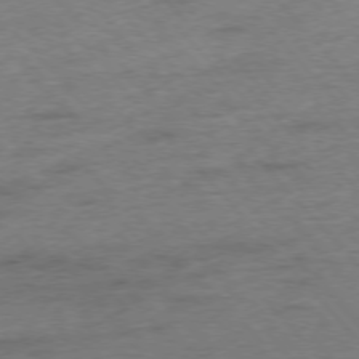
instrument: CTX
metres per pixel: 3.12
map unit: Hpe
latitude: -76.3495
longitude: -11.5371
